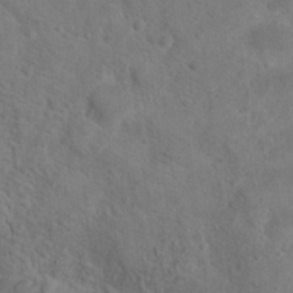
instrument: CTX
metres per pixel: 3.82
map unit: Hto
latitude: 19.0458
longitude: -38.2333
